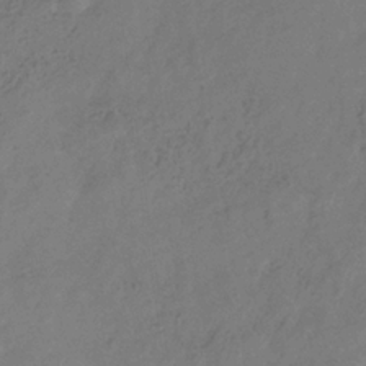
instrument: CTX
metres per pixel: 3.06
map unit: Hve
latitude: -34.3495
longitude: 90.0661
